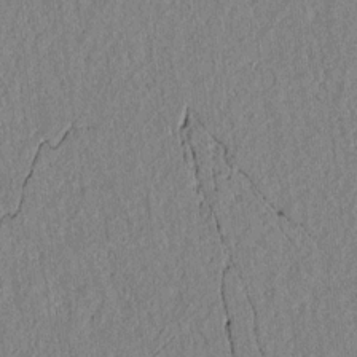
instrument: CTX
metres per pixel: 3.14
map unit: lAvf
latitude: 7.0458
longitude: 163.9367
